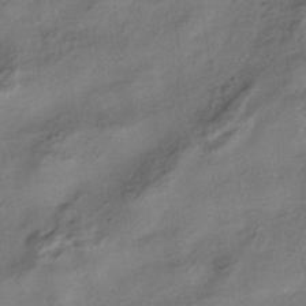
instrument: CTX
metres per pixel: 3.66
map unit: HNhu
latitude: -41.3887
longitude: 105.6155
